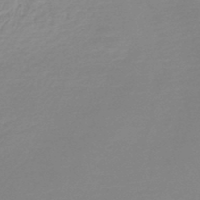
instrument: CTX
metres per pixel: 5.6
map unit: lHb
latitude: -46.2928
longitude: 64.4062
